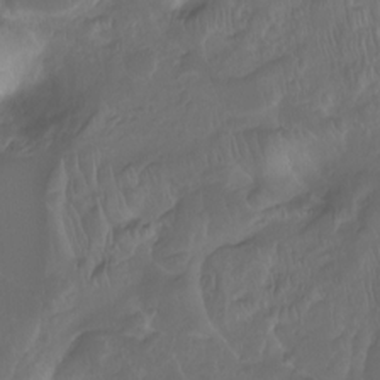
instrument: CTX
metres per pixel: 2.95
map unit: Hto
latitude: -8.2739
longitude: -40.4789
